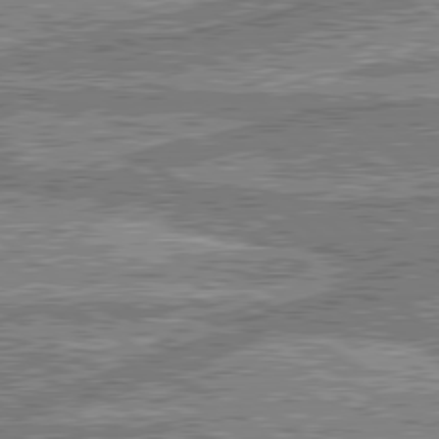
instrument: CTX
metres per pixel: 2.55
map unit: lApd
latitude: 80.0633
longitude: -179.0270
